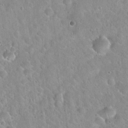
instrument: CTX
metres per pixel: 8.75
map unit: Hto
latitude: 21.8961
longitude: -52.8569
